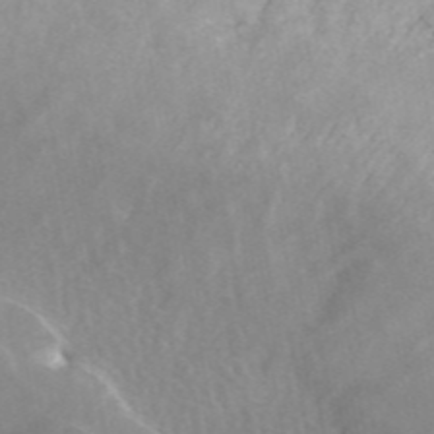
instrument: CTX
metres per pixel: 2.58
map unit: ANa
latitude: 45.8772
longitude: 28.2173
